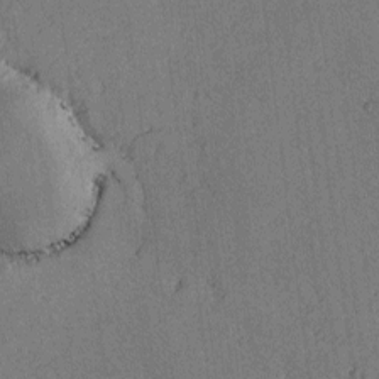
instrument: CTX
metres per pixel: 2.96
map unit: lAvf
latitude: -4.3306
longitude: -109.0647
